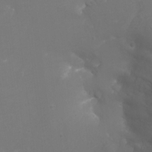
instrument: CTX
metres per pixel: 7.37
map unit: Nhu
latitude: -11.8045
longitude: -34.6490
